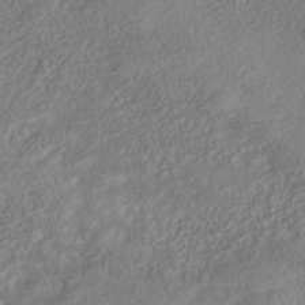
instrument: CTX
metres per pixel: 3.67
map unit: Nhe
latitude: -40.8408
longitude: -110.7246
